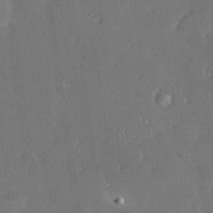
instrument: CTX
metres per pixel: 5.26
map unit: Hve
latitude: 27.9906
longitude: -93.7071
